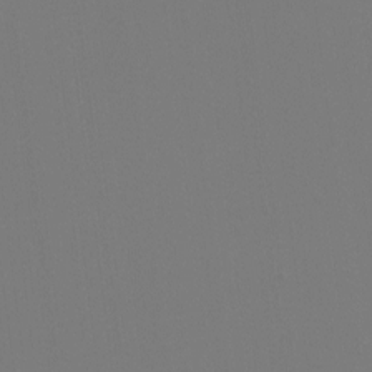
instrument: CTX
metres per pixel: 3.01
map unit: Htu
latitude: -13.8045
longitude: -48.7246
